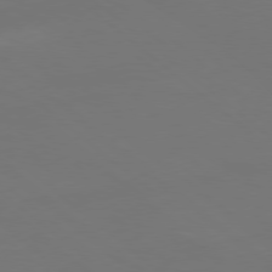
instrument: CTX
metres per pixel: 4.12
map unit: Ap
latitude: -79.9556
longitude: -61.8016
